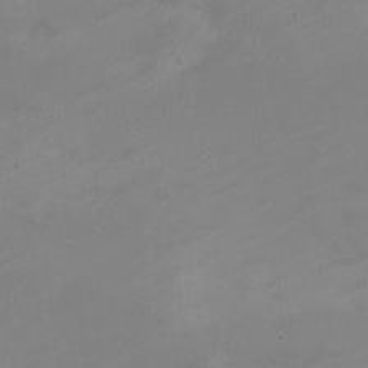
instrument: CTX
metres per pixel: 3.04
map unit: Nhe
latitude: -19.6911
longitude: 143.6343
